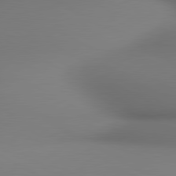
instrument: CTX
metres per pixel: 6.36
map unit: lApd
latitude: 80.6113
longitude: 136.4251
